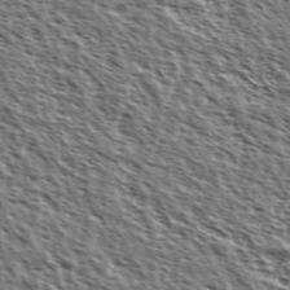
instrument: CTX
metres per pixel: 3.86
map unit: Ave
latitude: 37.9339
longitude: -110.5735
